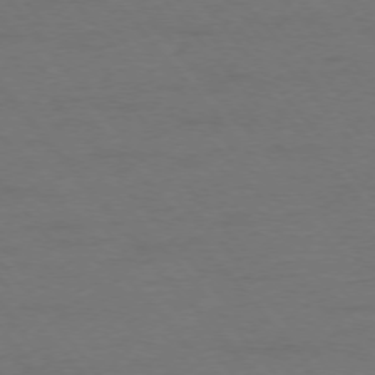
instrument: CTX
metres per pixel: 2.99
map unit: Ap
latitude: -76.1606
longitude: -88.2712
